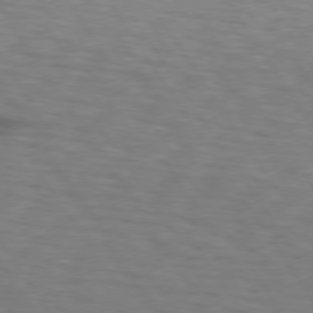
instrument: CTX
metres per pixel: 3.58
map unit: lApd
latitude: 74.2523
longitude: -77.4993
